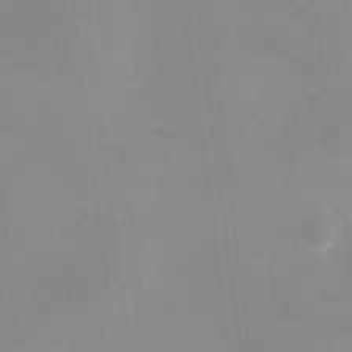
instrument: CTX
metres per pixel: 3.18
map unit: eHh
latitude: -4.6896
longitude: -78.2901
